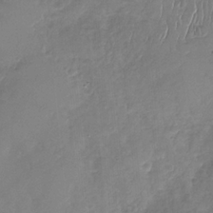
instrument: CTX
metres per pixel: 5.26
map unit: Nhu
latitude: -31.4643
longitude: -61.1592
